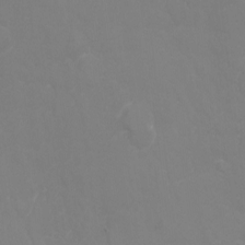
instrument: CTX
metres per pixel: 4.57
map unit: Nhu
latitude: -13.6344
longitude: -71.1025
